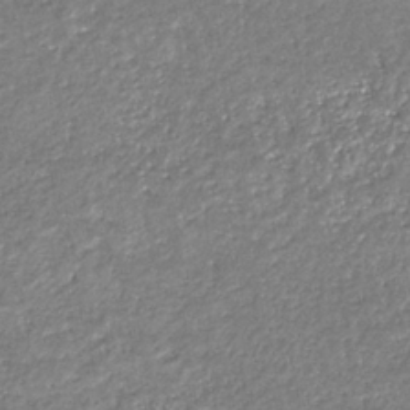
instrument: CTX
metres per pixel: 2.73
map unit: eHb
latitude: -34.0661
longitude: 73.5588
